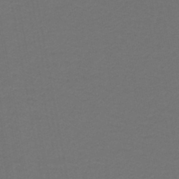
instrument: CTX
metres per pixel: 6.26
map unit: lHb
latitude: -44.9731
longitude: 62.0661
